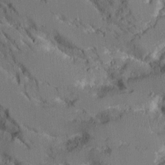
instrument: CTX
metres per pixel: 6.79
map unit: Aa
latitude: 11.4804
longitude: -125.6693
